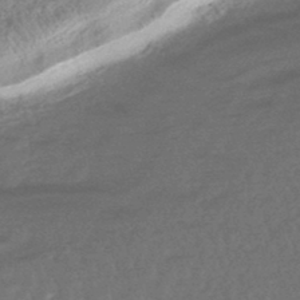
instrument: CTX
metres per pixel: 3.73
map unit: HNhu
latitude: -45.2376
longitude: 92.5952
